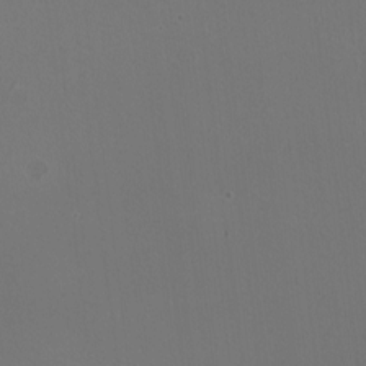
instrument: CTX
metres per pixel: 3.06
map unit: HNhu
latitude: -0.6897
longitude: -0.8380
